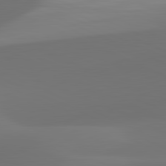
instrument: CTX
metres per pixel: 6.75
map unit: lApd
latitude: 81.9150
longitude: 128.8786
